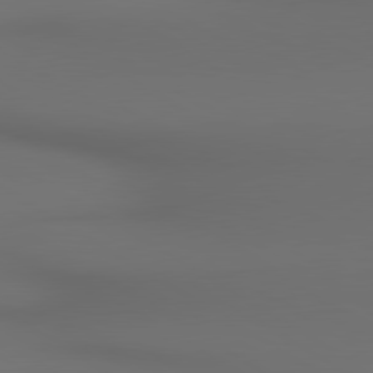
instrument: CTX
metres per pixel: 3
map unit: lApd
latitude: 80.4601
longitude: 155.5777
